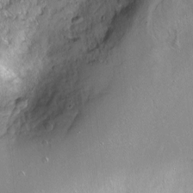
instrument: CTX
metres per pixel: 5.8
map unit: Ht
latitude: -6.5762
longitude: -36.3090
